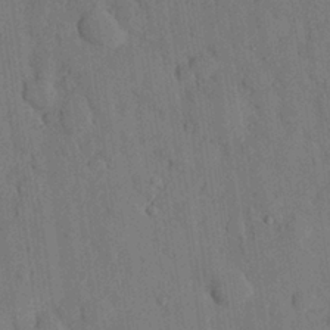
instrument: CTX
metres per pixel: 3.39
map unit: eHh
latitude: 26.4034
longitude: -76.7624
